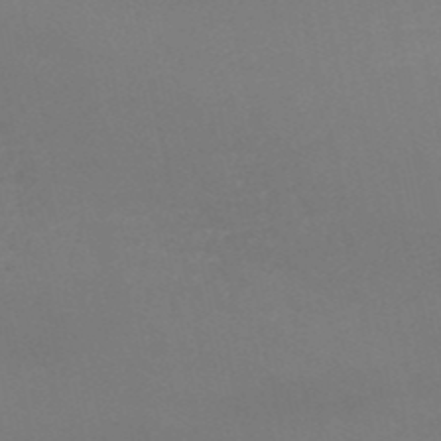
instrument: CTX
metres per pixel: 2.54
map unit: HNb
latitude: -51.3132
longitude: -42.0822
